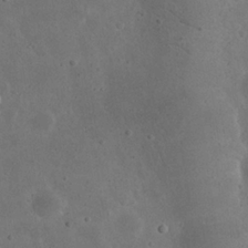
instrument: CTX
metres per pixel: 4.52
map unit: eHh
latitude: 23.1214
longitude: -68.1767
